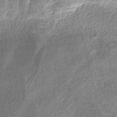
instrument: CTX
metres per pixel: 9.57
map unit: eHb
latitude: -31.6722
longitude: 71.1431
